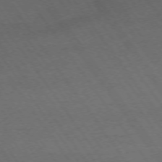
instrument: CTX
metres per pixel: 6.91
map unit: Ap
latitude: -74.5952
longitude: -70.9325
